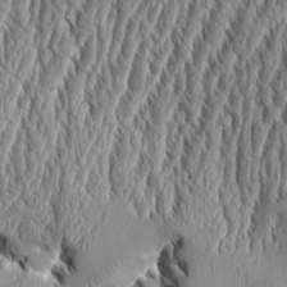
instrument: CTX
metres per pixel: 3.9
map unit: Aa
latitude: 9.2537
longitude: -129.5371
